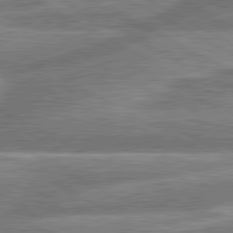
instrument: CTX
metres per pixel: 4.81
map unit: lApd
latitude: 80.9325
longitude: -165.8394
